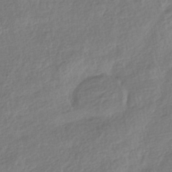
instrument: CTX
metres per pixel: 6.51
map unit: HNhu
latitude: -41.2376
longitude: 96.4440
